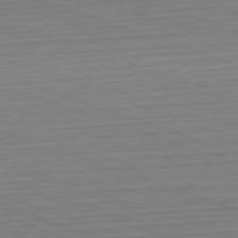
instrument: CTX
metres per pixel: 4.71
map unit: Hpe
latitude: -82.6518
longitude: 13.6344
